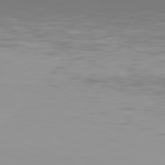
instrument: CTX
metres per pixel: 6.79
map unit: Hpe
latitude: 77.6694
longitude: -141.6882
